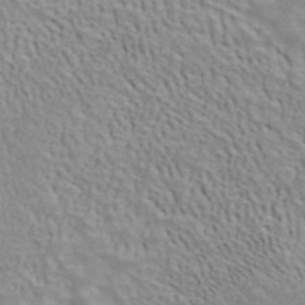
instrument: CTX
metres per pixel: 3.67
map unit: ANa
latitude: 41.1970
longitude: 14.4251
